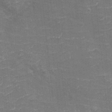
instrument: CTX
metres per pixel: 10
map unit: eHh
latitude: -3.9745
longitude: -75.5182
